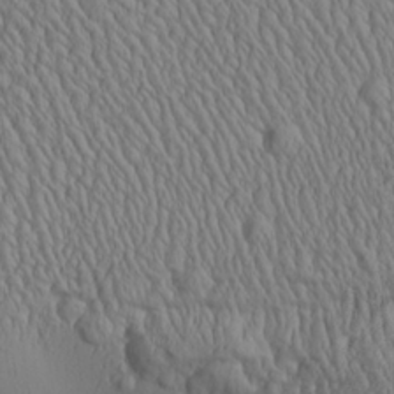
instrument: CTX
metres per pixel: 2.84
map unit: Aa
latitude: 25.1025
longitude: -135.7260
